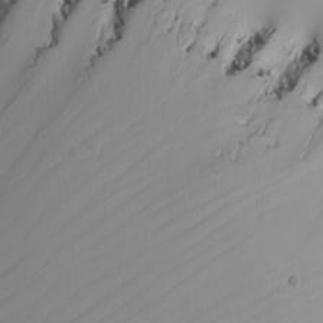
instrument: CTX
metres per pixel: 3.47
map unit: Nhu
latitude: -5.3887
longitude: -95.3482
